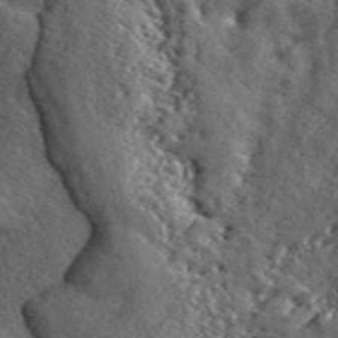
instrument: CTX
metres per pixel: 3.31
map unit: ANa
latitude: 50.1011
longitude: -74.6113
